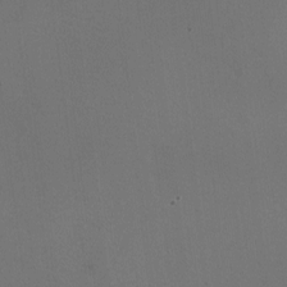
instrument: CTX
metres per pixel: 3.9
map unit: HNhu
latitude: -3.0297
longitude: -1.9339
